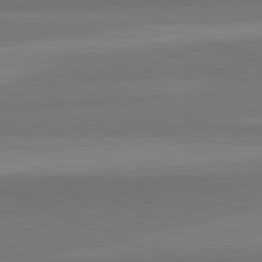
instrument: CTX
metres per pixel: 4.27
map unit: lApd
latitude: 82.5923
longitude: 157.0675
